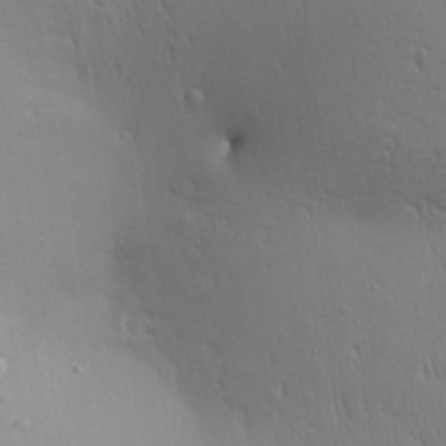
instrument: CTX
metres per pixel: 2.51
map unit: Aa
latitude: 28.1200
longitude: -138.6679
